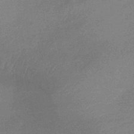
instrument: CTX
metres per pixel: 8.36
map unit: lHb
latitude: -34.5574
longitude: 69.5210
